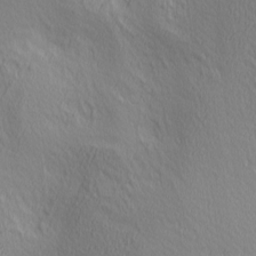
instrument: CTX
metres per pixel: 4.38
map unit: Ave
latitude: 3.4804
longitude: -115.3103
